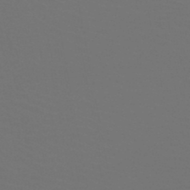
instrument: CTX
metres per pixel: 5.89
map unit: HNb
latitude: -47.5210
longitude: -44.1200
